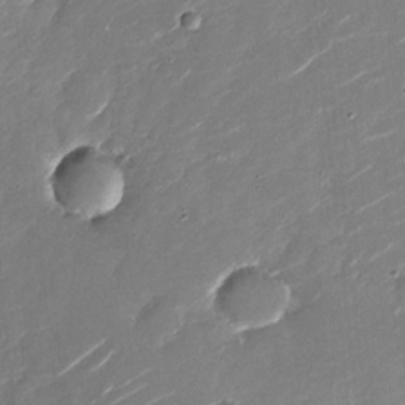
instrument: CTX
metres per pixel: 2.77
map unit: Nhu
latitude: -26.8030
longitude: -73.7450
